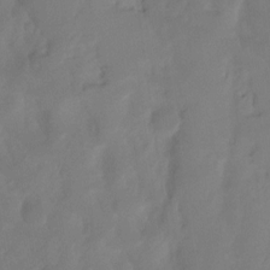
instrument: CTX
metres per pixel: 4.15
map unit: Ht
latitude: -4.9919
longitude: -62.4601
